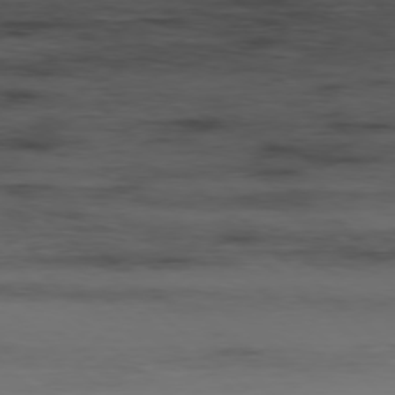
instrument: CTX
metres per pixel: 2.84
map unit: Hpe
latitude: -77.7478
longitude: 12.1039
